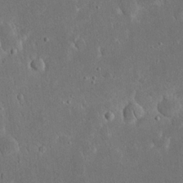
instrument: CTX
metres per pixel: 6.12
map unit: eHh
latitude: 23.6505
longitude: -67.6693
